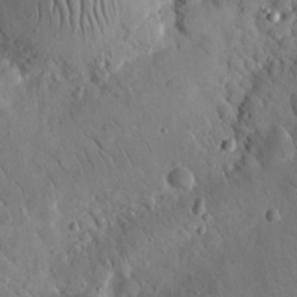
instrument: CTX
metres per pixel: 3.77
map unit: eHh
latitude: 24.1955
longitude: -66.8191
